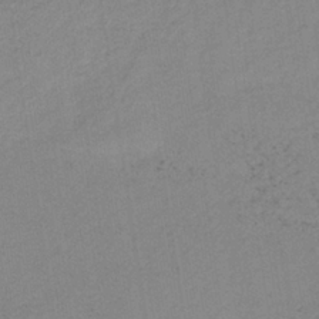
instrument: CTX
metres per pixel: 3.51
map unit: HNb
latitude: -33.6722
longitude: 63.4076
